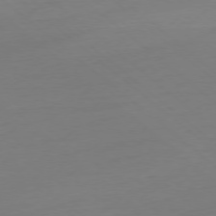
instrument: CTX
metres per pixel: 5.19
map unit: Ap
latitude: -78.0850
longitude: -76.7435
